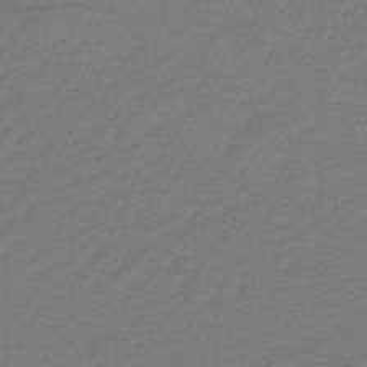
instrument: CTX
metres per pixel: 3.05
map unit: lHb
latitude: -35.5966
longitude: 70.4818
